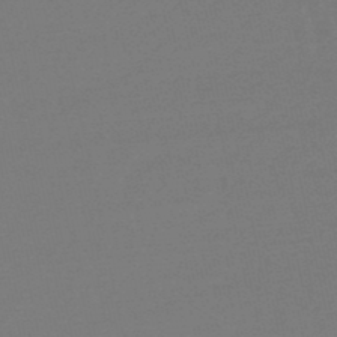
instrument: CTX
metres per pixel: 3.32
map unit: eHb
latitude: -48.9920
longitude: 86.1984
